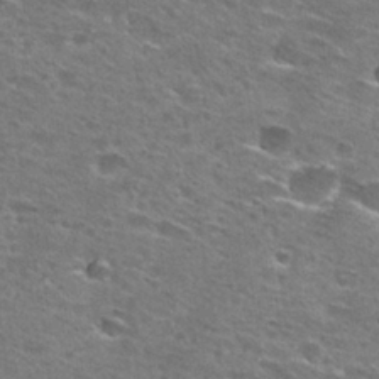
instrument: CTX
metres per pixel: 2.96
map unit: Hto
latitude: 27.8017
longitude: -47.8395
